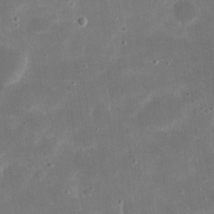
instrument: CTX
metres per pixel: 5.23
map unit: eHh
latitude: 20.9136
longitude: -67.5560
